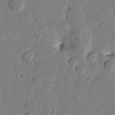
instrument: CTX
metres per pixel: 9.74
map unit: Htu
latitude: -1.2943
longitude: -176.7057
